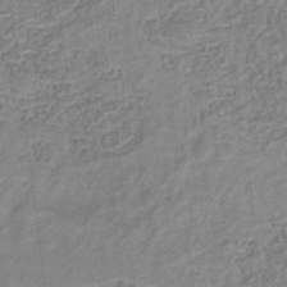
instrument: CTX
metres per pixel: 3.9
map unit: eHb
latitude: -35.5210
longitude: 79.8233
